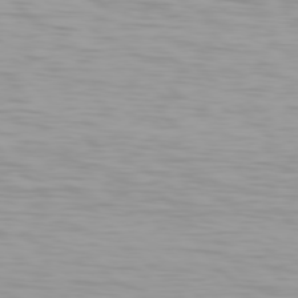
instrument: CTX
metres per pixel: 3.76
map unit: Hpe
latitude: 77.3481
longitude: -176.1200
